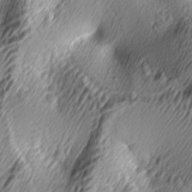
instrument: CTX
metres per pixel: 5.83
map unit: lAa
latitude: -5.3131
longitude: -122.9325
